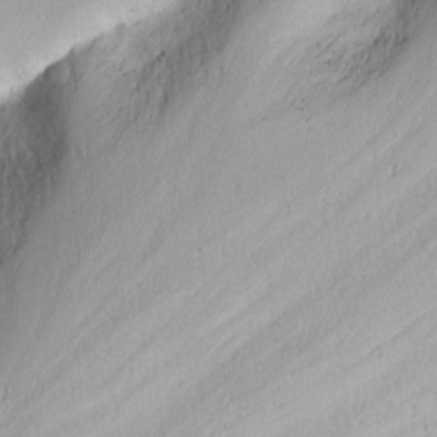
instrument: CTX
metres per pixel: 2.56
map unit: Nhu
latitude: -6.4818
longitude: -66.3845
